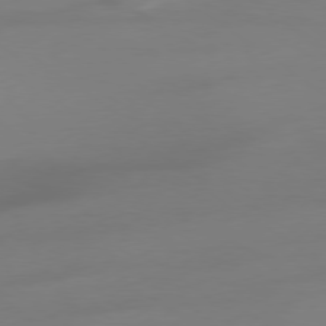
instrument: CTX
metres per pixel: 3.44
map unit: Ap
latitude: -79.4076
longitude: -65.9717
